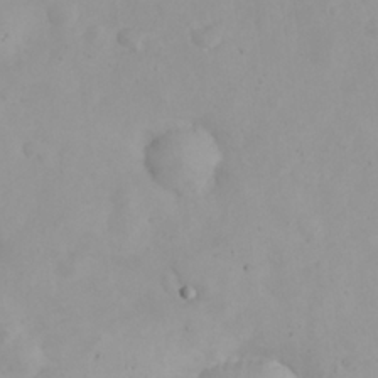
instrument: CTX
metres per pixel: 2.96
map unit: eHh
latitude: 25.4048
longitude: -63.8206
